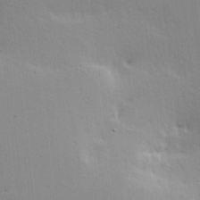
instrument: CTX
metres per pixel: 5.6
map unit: Hve
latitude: 18.1577
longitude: 149.4644
